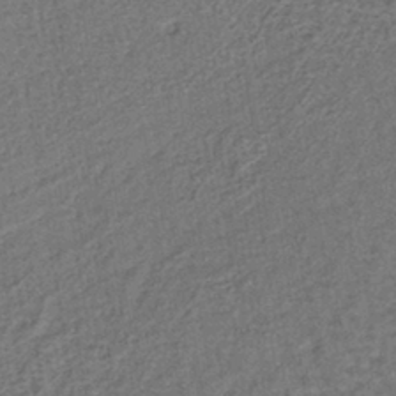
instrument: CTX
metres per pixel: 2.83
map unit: lHb
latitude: -39.1620
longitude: 62.4818
